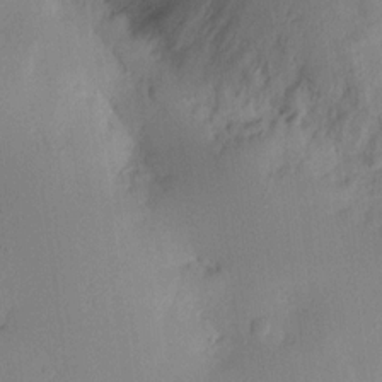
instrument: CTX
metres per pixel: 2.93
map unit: Nhu
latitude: 16.3845
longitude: -78.8758
